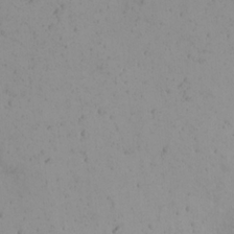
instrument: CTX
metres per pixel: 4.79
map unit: eHh
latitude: 22.2333
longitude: -65.6694
